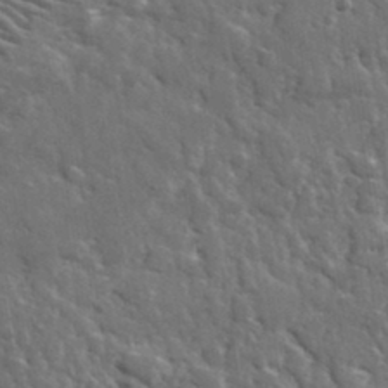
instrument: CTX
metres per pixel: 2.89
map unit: lHvf
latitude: 34.5545
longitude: -87.9528
